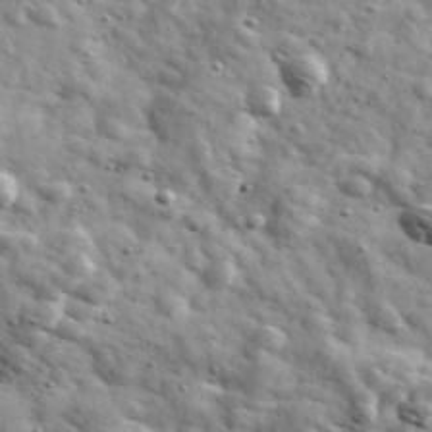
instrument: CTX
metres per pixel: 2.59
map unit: Ave
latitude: 41.4237
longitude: -107.2726
